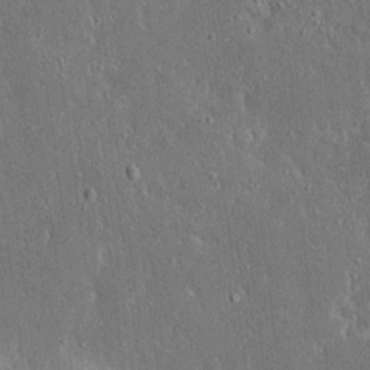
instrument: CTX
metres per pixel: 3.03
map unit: Ave
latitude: 17.4993
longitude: -140.2711
